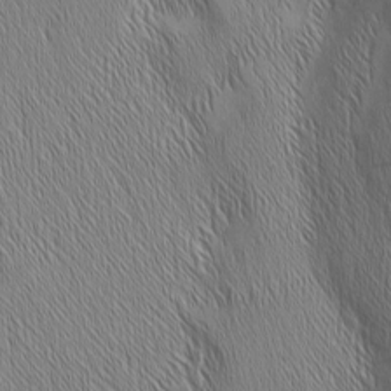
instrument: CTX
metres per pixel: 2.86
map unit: Nhu
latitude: -6.1417
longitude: -151.5371
